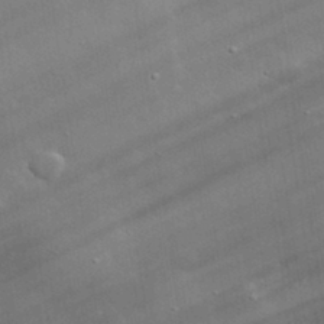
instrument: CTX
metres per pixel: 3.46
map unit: lHvf
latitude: 33.0081
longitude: -91.4615
